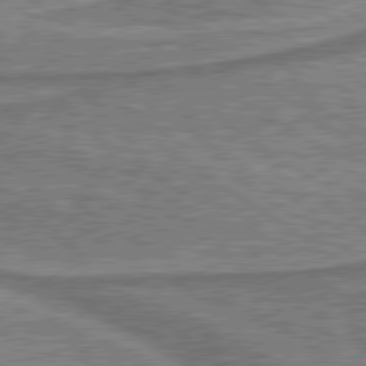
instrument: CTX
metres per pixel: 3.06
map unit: lApd
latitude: 79.9150
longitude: 175.5777
